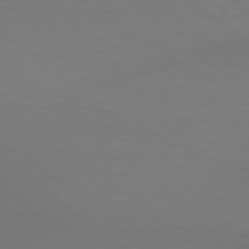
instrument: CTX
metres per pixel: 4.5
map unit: lApd
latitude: 79.0648
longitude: -150.1200
